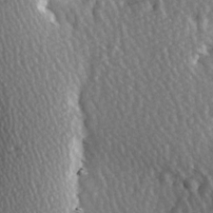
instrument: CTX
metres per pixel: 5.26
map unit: Hve
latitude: 3.0080
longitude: -123.5371
